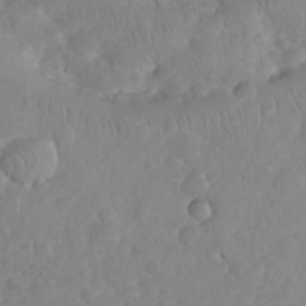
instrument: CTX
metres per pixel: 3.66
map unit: eHh
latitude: 34.8002
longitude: -63.1215
